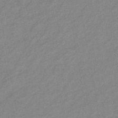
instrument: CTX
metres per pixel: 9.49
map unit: eHb
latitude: -40.6329
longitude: 82.6140
